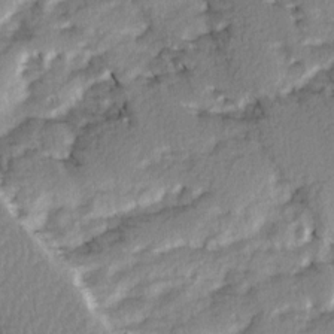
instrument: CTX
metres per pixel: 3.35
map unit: Ave
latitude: 2.1578
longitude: -110.2145
